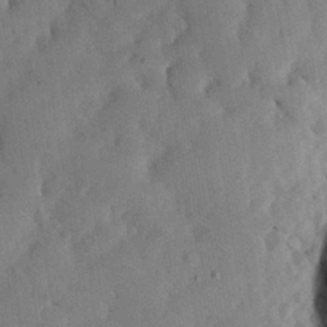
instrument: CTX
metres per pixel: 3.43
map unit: lHvf
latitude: 19.2159
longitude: -112.5924
